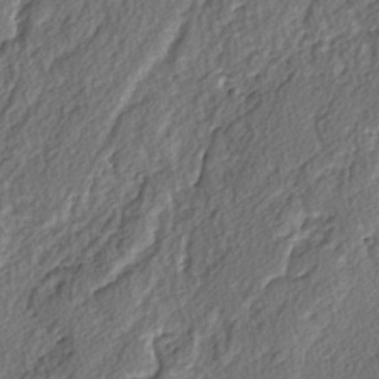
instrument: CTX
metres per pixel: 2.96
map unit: lAvf
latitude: -3.7288
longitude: -108.0633
